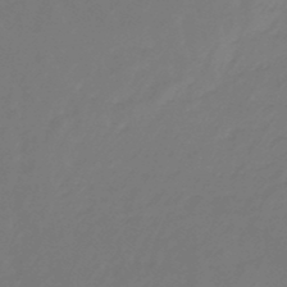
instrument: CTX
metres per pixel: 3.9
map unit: eHb
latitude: -46.8030
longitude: 81.8234
